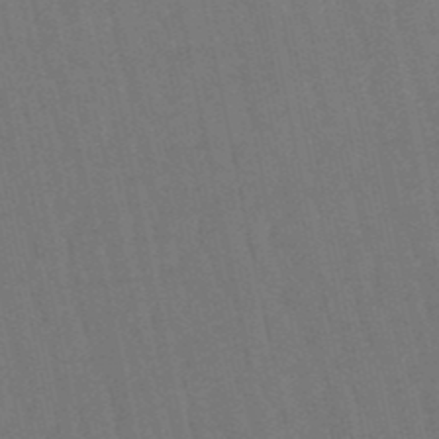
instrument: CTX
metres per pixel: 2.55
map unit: eHb
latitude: -50.4062
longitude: 73.0297
